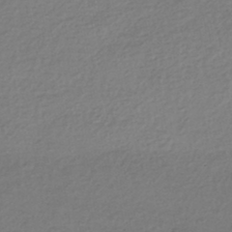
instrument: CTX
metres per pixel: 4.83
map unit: HNhu
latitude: -43.6910
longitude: 96.2173
